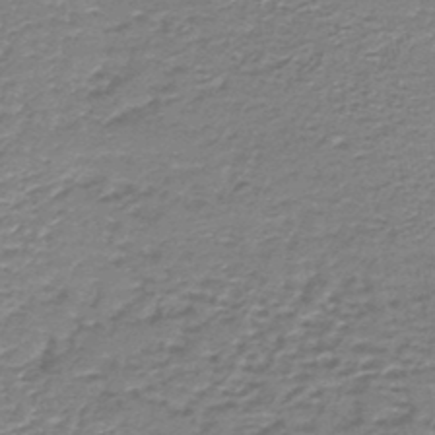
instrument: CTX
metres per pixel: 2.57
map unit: HNb
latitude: -44.1228
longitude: 50.4251
